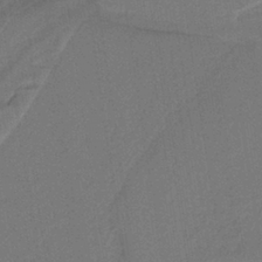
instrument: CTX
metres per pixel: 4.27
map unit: lHb
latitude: -39.4455
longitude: 54.8786
